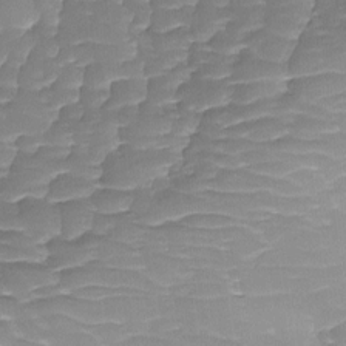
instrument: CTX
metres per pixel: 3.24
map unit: Ave
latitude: -8.8975
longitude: -122.7624
